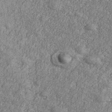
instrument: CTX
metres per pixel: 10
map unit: Ave
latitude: 41.0836
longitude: -111.2726
